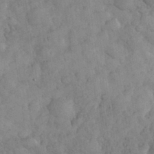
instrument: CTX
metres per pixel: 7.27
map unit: eHh
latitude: 31.7261
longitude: -68.8569
